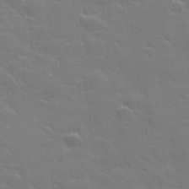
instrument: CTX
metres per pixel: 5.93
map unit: lHvf
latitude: 27.1970
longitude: 143.2376
